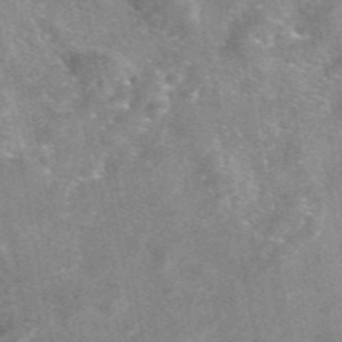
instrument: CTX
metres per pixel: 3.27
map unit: eAb
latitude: 47.1781
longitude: 123.5399
